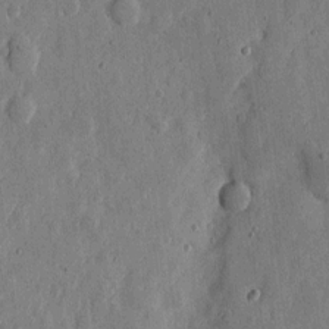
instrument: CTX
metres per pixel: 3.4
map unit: eHh
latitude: 6.1200
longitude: -71.9339
